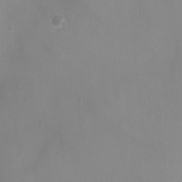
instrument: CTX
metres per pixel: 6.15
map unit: Ht
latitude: -2.3495
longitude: -18.7624
